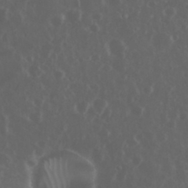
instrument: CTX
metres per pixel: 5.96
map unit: eHh
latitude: 34.2522
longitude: -59.2537
